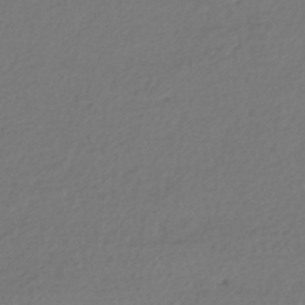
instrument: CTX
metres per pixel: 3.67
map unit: HNhu
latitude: -42.6518
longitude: 97.0865
